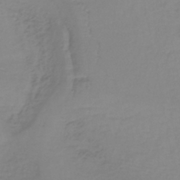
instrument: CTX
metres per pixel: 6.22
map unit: lHb
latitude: -37.3509
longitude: 61.6911
